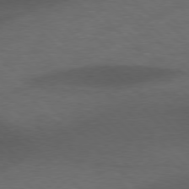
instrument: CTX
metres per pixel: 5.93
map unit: lApd
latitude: 77.0080
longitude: -60.3845
